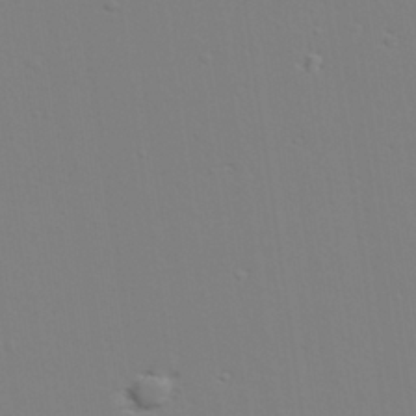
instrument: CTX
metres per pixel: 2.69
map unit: lAvf
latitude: 28.7813
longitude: -109.6505
